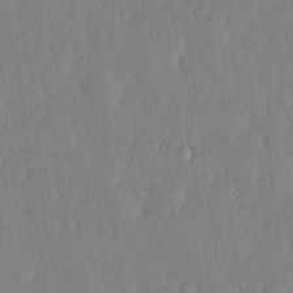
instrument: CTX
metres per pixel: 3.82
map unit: lHvf
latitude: 18.5734
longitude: -116.1011
